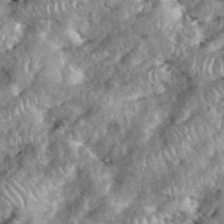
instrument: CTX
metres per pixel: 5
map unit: eHh
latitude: 38.5735
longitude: -56.8568
